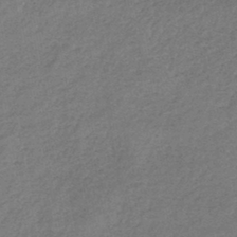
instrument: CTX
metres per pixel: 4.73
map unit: HNb
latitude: -44.6896
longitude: -41.8016
